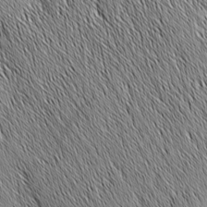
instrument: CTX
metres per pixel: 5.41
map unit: Nhu
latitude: -4.9163
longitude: -150.2522
